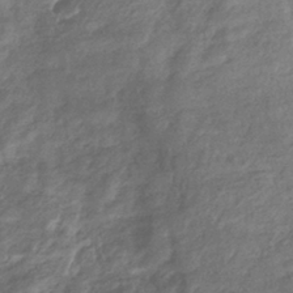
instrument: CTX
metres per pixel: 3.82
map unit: eHb
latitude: -37.9745
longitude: 80.5574
